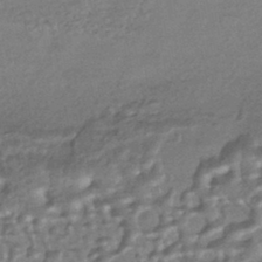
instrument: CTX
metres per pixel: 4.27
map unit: HNhu
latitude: -43.4643
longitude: 94.9163
